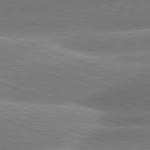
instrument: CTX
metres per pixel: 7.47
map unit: lApd
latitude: 81.2726
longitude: -158.6302
